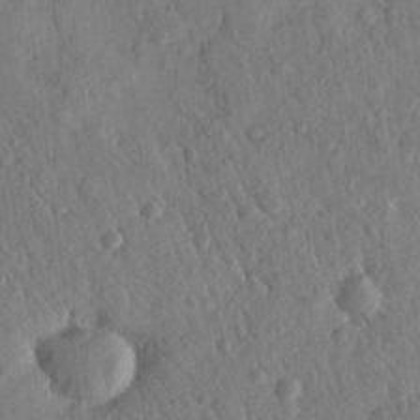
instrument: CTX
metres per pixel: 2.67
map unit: Nhu
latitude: 18.8191
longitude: -78.0633
